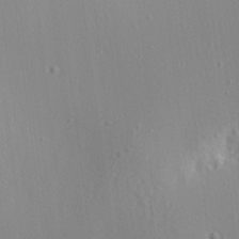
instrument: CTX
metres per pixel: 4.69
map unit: Aa
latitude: 12.7813
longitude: -143.1970
